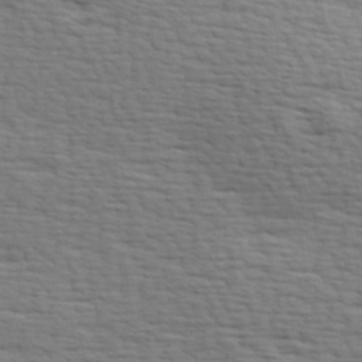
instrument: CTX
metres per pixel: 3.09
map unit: Hve
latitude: 24.1577
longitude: -97.7261
